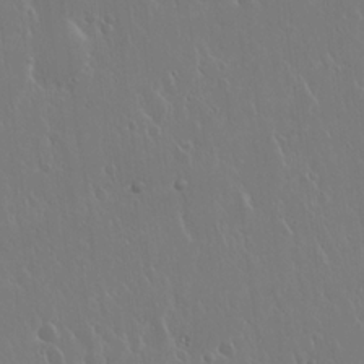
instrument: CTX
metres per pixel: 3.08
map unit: Hto
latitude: 17.7639
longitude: -58.7057
